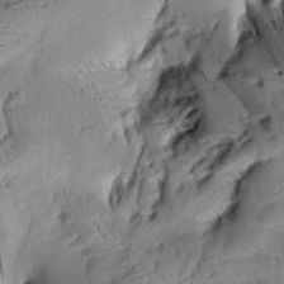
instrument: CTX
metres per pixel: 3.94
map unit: Aa
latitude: 9.4804
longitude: -142.5735
